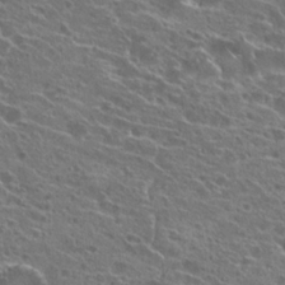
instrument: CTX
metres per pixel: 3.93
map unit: Hto
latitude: 22.4790
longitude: -40.1388
